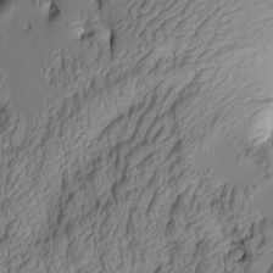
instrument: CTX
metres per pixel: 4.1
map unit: Aa
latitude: 7.3482
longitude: -128.7624
